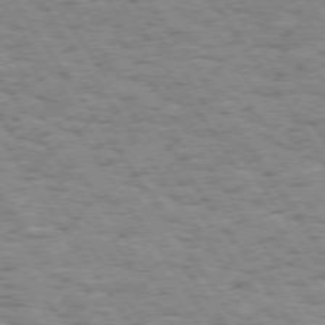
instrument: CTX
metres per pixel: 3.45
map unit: Hpe
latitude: 73.7450
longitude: -138.8947
